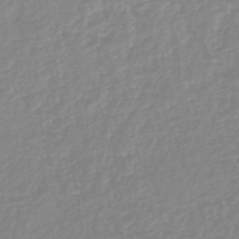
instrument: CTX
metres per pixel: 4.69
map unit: lHb
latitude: -44.4818
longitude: 79.3320
